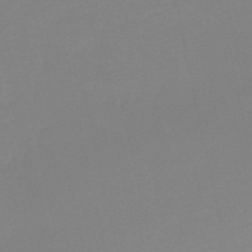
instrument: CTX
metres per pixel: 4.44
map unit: HNb
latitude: -52.8408
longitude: -51.9906
